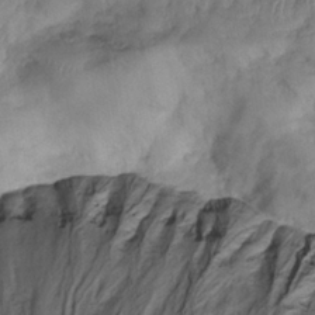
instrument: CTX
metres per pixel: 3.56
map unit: Nhe
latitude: -38.1039
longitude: -146.7436
